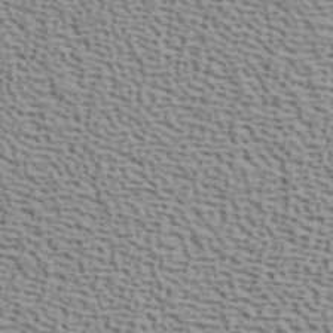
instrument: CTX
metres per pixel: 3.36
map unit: ANa
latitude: 40.9135
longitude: 29.6722
